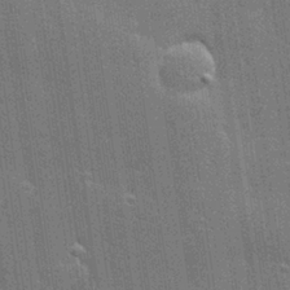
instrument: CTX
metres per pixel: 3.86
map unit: Hve
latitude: 28.2522
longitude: -93.0836
